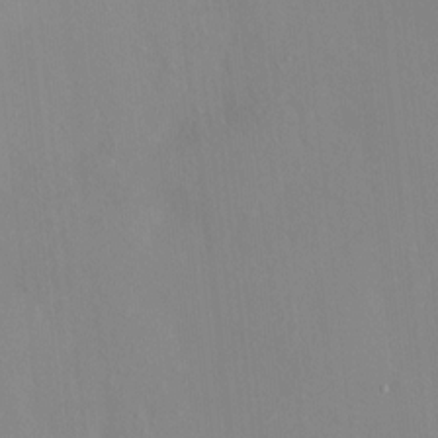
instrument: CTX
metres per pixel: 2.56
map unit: HNhu
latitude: 7.4237
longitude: 11.4454
